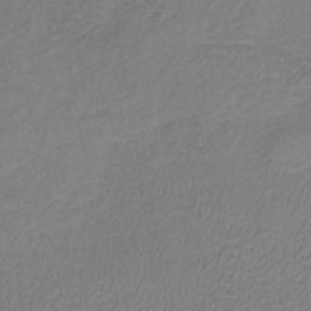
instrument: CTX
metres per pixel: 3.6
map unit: lHb
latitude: -36.4251
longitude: 71.5210
